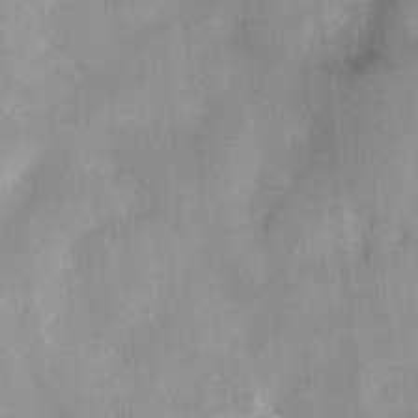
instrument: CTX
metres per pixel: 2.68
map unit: Nhu
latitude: 2.6868
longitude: -17.8394
